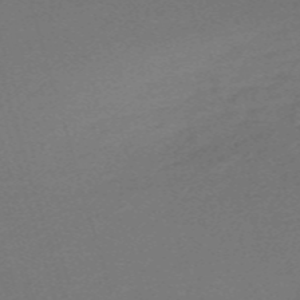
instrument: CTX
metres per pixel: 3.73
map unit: Nve
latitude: -59.7099
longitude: 59.6532
